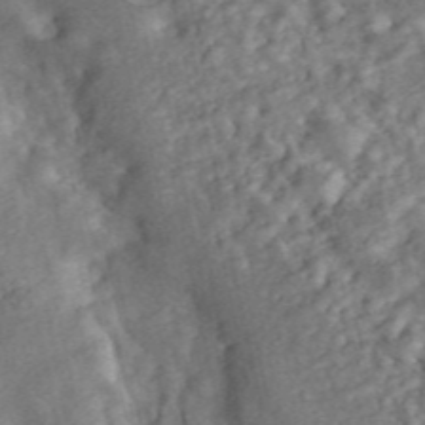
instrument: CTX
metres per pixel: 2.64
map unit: ANa
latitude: 46.5546
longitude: 25.2376
